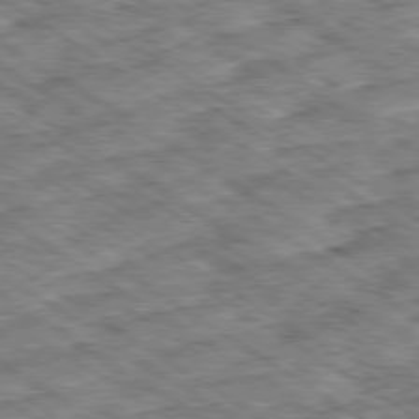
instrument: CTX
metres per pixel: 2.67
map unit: Ap
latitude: -79.9745
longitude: -49.7828
